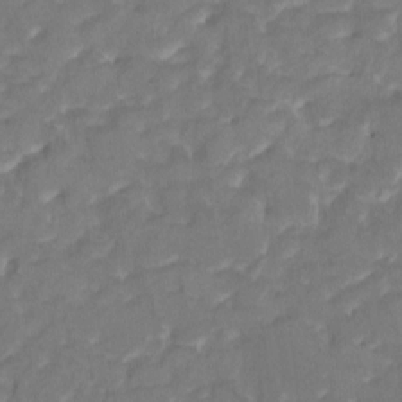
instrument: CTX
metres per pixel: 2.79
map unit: HNhu
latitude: 4.7057
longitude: 9.8611
